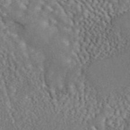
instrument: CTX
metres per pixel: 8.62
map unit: ANa
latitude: 45.1781
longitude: 27.4265
